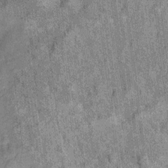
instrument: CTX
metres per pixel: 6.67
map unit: Ht
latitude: 8.6302
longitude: -37.9339
